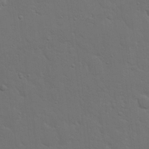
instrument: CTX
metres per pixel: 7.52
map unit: eHh
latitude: 19.7260
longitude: -63.1970
